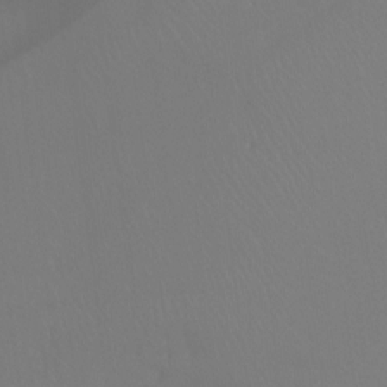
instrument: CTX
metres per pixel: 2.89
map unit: Htu
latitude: -14.3684
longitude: -48.4979
